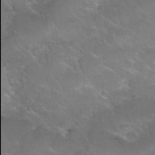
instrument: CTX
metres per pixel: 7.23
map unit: Nhu
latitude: 31.0648
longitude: -53.9906
